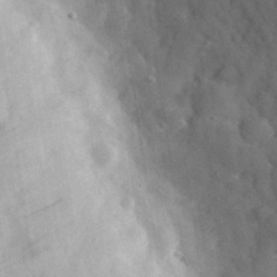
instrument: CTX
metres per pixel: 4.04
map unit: eHh
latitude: 31.2915
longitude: -72.5735
